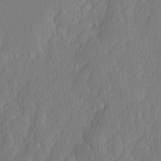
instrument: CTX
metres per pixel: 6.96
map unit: lAvf
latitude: -5.7477
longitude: -108.8569
